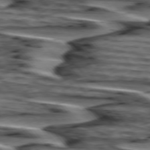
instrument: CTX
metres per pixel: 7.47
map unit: lApd
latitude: 75.3671
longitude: -72.7813
